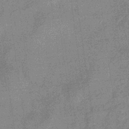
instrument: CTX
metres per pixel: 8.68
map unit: eHb
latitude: -32.5385
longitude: 75.4266
